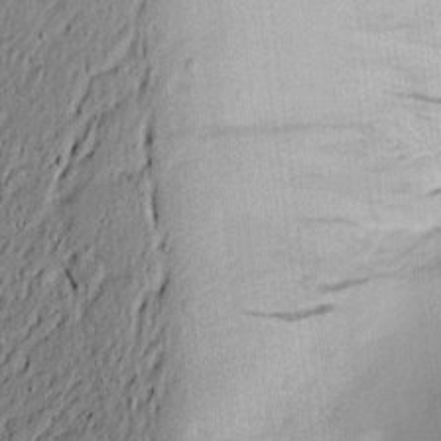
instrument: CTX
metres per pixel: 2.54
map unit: lAvf
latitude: 4.7246
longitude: 165.5399
